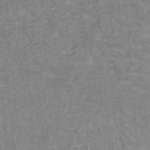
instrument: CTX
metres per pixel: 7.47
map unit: HNb
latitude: -35.4265
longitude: 57.3509
